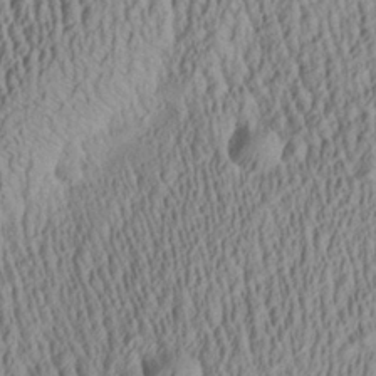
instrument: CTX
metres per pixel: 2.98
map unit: Aa
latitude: 26.8002
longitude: -135.8016
